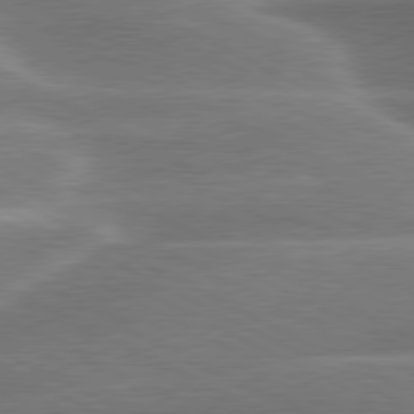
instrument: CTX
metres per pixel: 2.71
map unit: lApd
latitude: 79.5749
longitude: -116.2145
